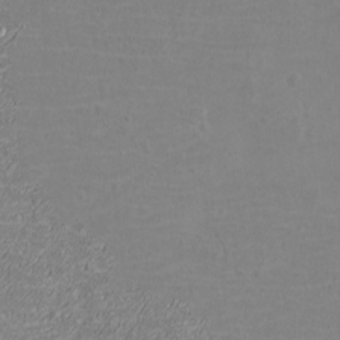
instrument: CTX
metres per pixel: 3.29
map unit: eHh
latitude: -3.2564
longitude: -74.9325
